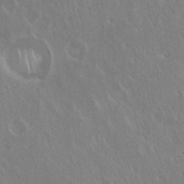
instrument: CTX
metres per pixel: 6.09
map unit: Hto
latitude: 19.0080
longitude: -57.5560
